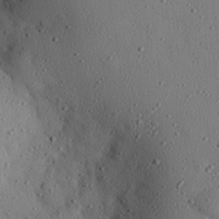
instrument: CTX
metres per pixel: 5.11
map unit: eHh
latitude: 25.9717
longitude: -77.2537
